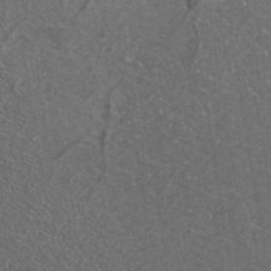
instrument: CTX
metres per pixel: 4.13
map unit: ANa
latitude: 36.6491
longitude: 14.6519
